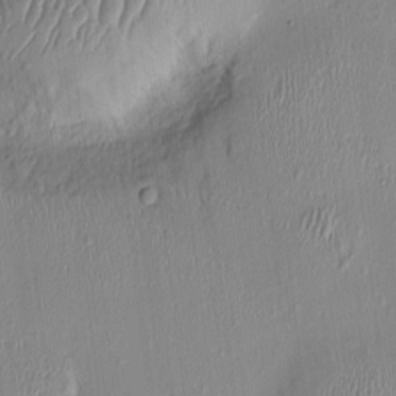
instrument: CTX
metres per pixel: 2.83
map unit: Nhu
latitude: 0.4034
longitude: -14.7247
